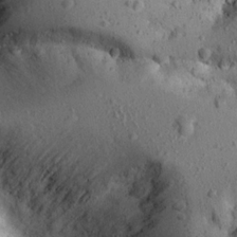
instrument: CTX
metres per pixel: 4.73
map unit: Aa
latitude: 15.1215
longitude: -142.2145
